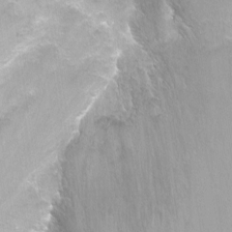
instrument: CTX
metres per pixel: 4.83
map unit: Nhu
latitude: -8.2739
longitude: -43.1214
